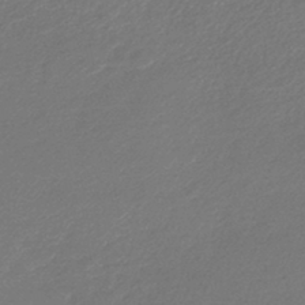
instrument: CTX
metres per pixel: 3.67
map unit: lHb
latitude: -45.0675
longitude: 59.2375
